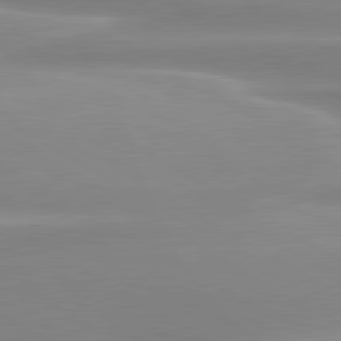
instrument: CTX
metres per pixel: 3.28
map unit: lApd
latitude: 80.4223
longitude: -137.7828
